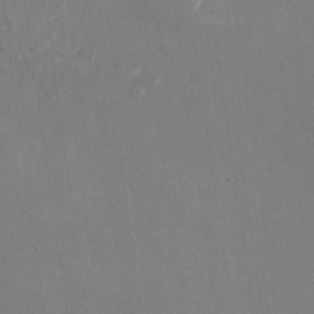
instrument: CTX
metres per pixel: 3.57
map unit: Nhu
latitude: -28.1228
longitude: -68.7624
